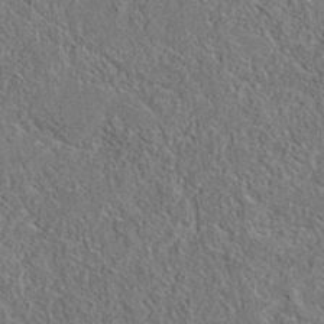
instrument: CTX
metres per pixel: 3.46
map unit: eAb
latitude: 36.0822
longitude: 112.3873
